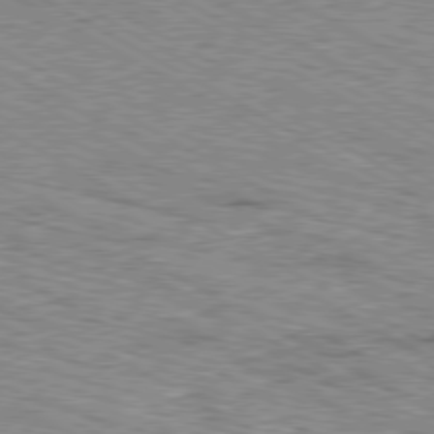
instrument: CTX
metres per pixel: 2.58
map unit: Ap
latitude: -80.6708
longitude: -50.4412
